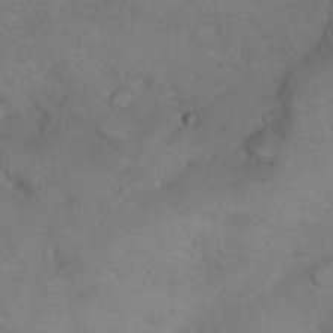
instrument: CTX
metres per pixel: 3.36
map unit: eHh
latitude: 21.8017
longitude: -60.3278
